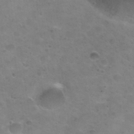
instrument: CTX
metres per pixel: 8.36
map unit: Nhu
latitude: 29.7072
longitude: -48.2522
